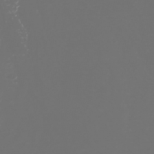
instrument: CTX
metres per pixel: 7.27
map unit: Nhu
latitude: -41.2754
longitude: -83.5560
